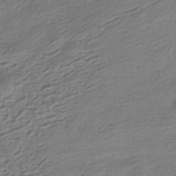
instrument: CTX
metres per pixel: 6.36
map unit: HNhu
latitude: -42.6518
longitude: 100.5951
